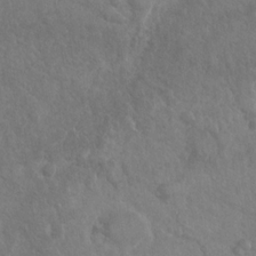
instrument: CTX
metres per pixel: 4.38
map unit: Nhu
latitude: -30.8219
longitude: -61.8772
